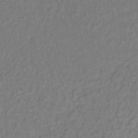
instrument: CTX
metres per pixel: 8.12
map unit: lHb
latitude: -35.4643
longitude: 65.1242
